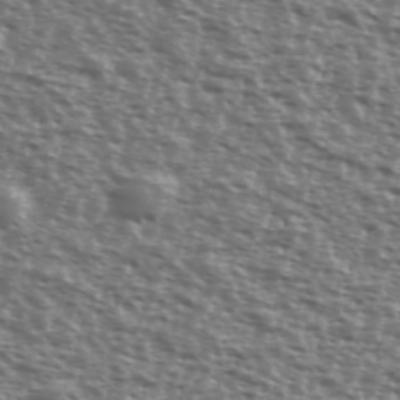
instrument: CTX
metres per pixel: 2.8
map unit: Ave
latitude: 38.9514
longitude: -111.6694
